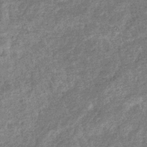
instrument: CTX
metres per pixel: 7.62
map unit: eHb
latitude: -36.6707
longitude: 80.0472
